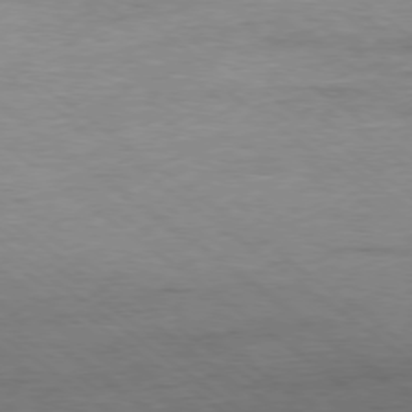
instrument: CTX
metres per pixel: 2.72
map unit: Ap
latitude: -78.2172
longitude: -82.0822
